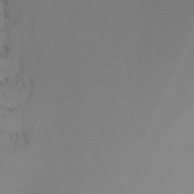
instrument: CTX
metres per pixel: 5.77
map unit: Nhu
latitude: -14.9920
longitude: -53.1214
